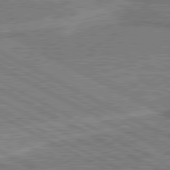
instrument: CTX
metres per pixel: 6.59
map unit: lApd
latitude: 80.5546
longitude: 141.1998
